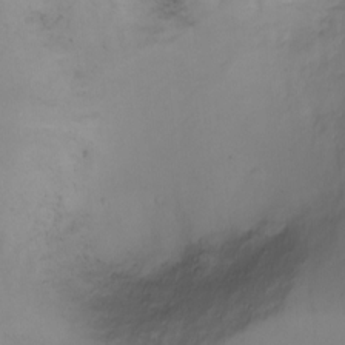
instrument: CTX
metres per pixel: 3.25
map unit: Ht
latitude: 1.9528
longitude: -36.7624
